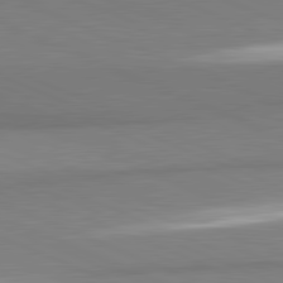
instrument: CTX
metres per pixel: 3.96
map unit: lApd
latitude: 81.9339
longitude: 160.8408
